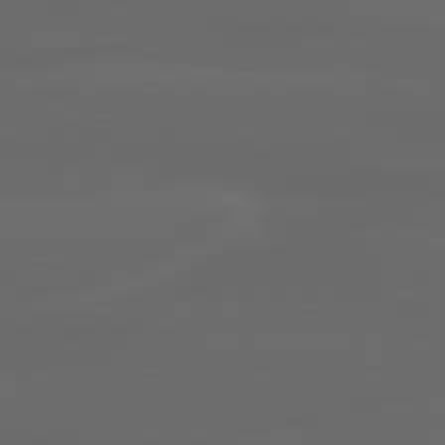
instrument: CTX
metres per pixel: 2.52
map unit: lApd
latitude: 80.2900
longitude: -117.6127
